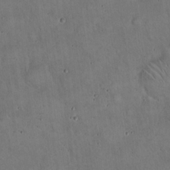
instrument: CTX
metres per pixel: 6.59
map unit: Hto
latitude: 16.6679
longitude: -59.1592
